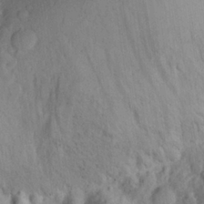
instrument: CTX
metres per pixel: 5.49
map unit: Aa
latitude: 25.5938
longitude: -146.0255
